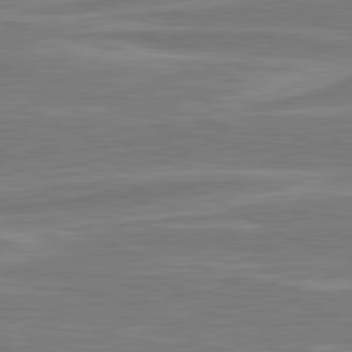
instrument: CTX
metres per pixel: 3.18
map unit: lApd
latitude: 81.0647
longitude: -173.9906
